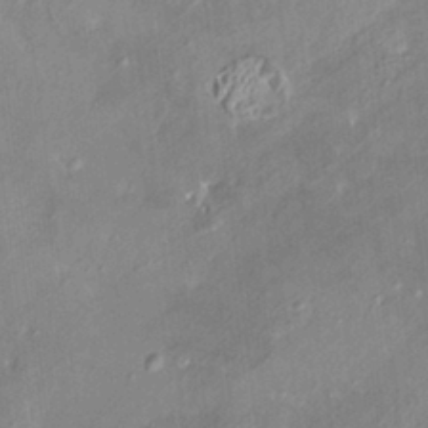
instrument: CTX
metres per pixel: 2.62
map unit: HNhu
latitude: 4.9325
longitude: 12.9542
